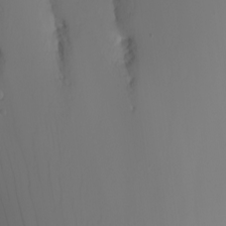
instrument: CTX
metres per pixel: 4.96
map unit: Nhu
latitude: -6.5762
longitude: -84.6113
